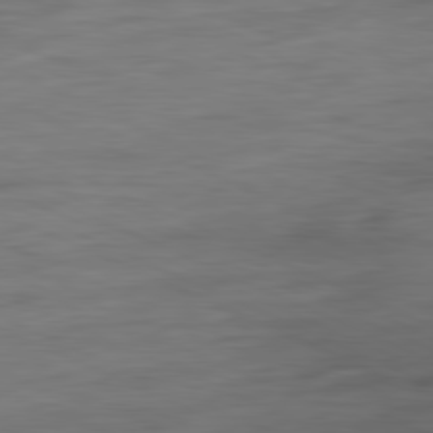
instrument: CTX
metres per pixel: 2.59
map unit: Ap
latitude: -81.6722
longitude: -76.6301
